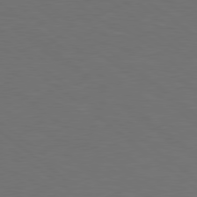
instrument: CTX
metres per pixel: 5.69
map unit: lApd
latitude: 78.7813
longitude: -177.4426
